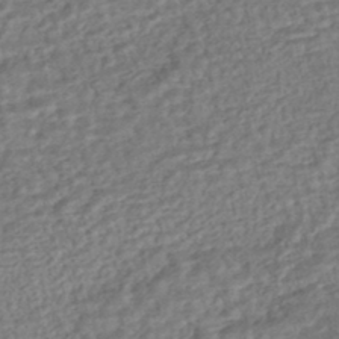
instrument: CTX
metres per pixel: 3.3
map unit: HNhu
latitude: -44.6707
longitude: 101.5966
